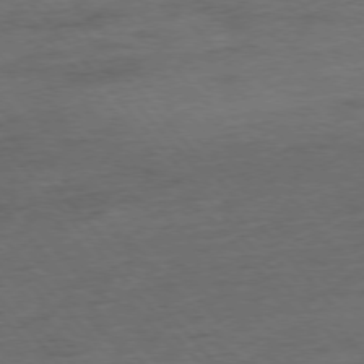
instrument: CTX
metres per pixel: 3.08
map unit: Hpe
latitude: -76.5574
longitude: -12.0255
